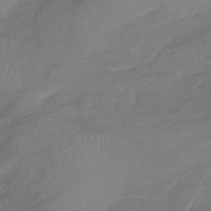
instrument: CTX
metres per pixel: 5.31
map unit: lHb
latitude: -38.8030
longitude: 74.8030
